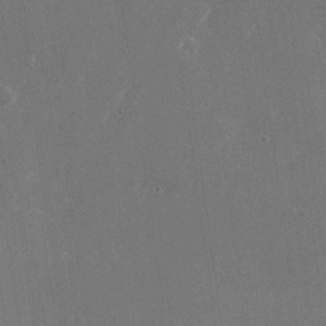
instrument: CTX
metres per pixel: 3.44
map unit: Nhu
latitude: -25.0864
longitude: -72.0822
